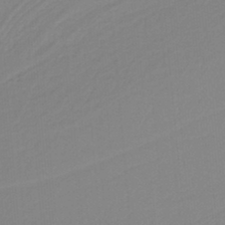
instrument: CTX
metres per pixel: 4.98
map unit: HNb
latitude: -37.0108
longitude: 56.0283
